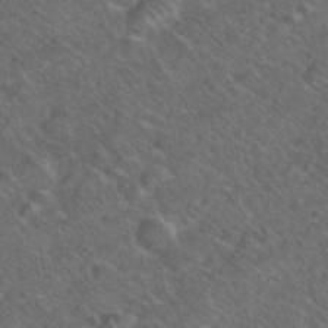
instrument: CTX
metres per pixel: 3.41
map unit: Nhu
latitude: 26.6491
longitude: -55.6694
